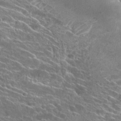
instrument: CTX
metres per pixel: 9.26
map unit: Hto
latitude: 23.3671
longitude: -40.8946
